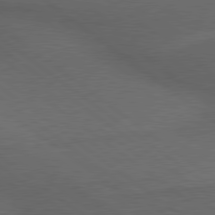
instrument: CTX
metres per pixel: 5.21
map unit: lApd
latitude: 79.6127
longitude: -176.5545
